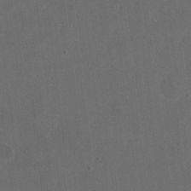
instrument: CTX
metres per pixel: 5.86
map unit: eHh
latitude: 19.5560
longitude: -64.6301
